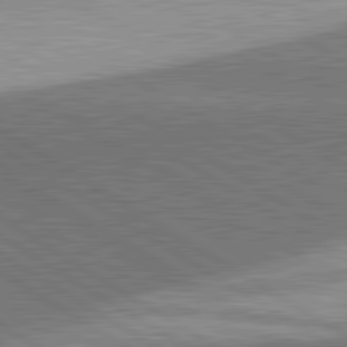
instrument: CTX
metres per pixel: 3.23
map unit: lApd
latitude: 81.7639
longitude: 140.3495
